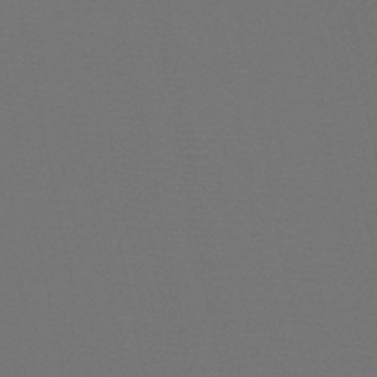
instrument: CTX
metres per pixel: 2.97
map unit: HNb
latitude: -47.9367
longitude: -42.7057
